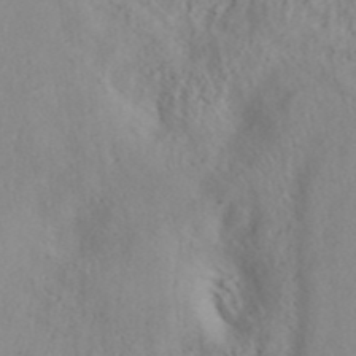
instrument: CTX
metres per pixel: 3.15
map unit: ANa
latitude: 42.9325
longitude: 54.1417
